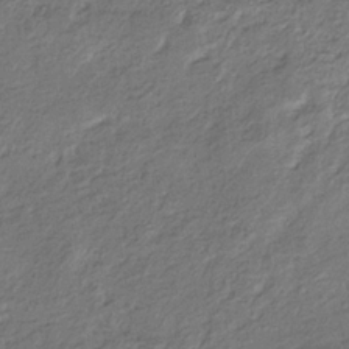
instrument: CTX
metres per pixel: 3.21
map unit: eHb
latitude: -30.1417
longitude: 68.6329
